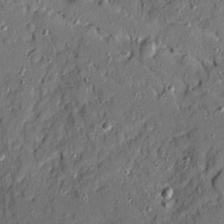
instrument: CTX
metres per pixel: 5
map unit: Ave
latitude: 19.2915
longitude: -128.1389
